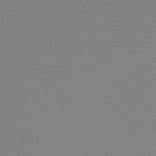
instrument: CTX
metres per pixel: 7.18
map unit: lHb
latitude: -45.1053
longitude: 75.5966
